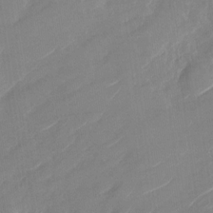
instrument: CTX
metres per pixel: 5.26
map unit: Nhu
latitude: -29.0487
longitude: -73.1781
